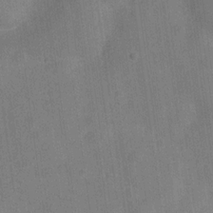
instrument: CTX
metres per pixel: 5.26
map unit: Hve
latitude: -28.2551
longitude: 92.8219
